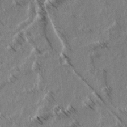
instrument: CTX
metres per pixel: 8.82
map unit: lAvf
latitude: 4.2333
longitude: -105.9906
